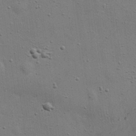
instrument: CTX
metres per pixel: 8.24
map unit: eHh
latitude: 24.0822
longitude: -69.2915
